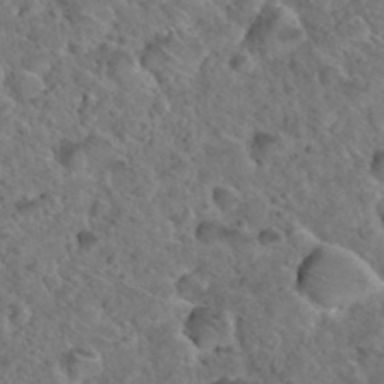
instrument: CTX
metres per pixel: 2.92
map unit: Hto
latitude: 35.2159
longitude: -49.5182
